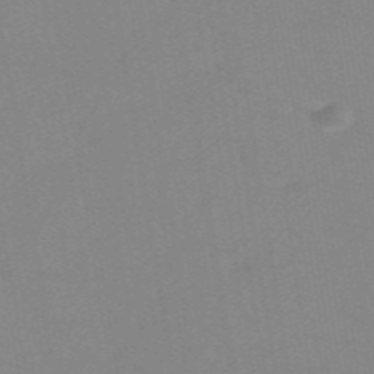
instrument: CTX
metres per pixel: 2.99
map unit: HNb
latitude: -54.0661
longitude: -48.6113
